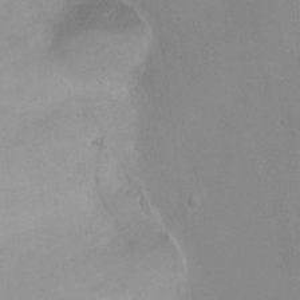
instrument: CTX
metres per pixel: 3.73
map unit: Ht
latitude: 1.8583
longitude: -36.1578
